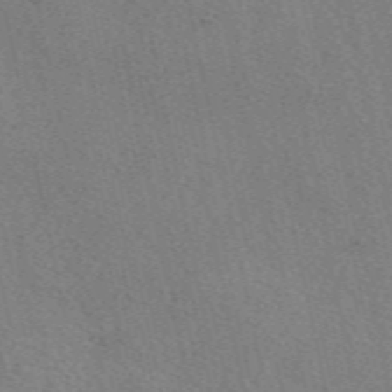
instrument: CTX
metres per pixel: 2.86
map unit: eAb
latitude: 50.7435
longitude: 107.8801
